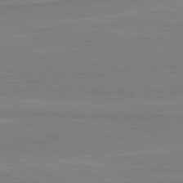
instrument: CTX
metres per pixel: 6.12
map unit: lApd
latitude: 81.2159
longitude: 169.1809
